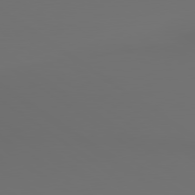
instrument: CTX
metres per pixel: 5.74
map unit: lApd
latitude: 79.9906
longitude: 164.9353
